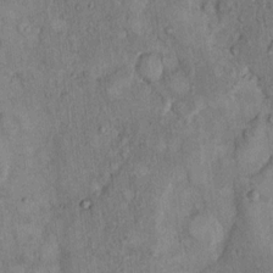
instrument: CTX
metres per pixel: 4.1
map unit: Hto
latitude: 12.8758
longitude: -58.5924
